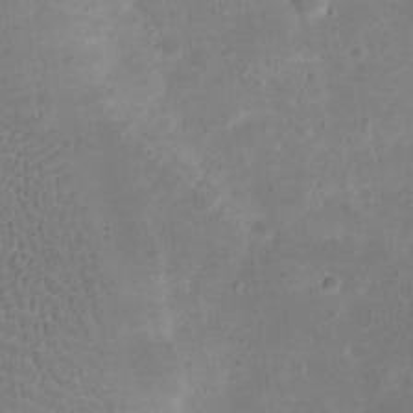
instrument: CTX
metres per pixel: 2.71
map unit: eHh
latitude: 20.4790
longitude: -63.7639
